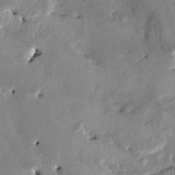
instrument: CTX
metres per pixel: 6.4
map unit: HNhu
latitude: 3.1025
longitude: -4.8191
